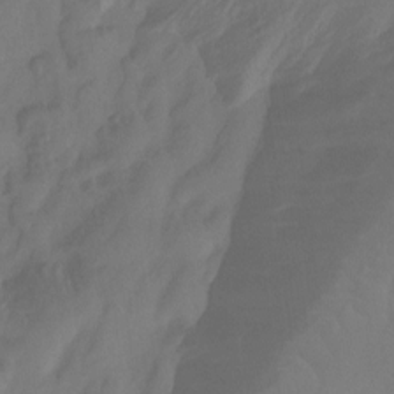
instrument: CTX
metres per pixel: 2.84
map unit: Ht
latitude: -15.4644
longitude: -42.6302
